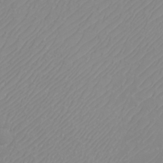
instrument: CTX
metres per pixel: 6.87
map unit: eHh
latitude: -6.2361
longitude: -88.4601
